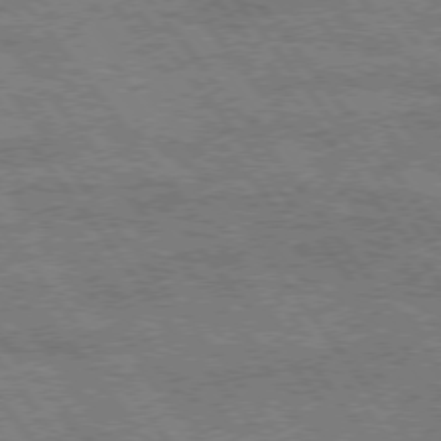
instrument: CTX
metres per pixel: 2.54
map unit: Hpe
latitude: 74.8002
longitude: -149.8772
